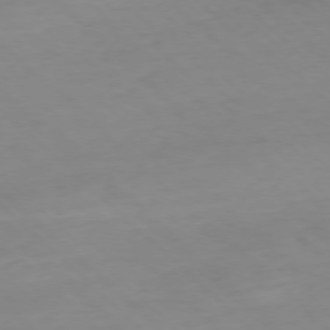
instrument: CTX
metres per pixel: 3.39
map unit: Ap
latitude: -77.4076
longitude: -90.4034
